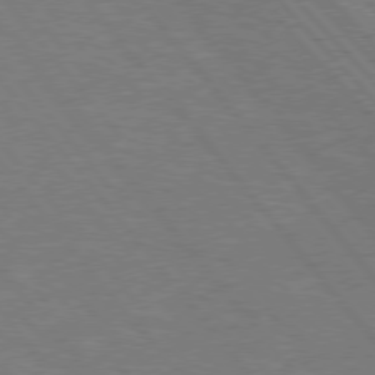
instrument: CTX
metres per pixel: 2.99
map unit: Hpe
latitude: 75.9906
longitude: -154.5546
